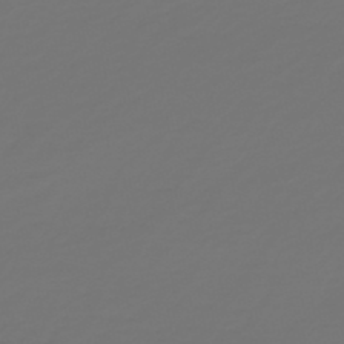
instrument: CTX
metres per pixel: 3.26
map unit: HNb
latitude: -47.6722
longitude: 56.5574
